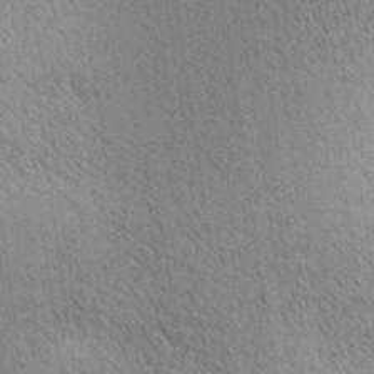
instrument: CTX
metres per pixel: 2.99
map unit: lAa
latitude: 10.4034
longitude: -108.2333
